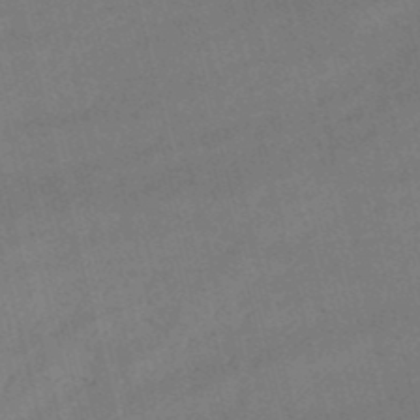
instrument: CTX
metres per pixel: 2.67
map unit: lHb
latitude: -47.8989
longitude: 76.4251
